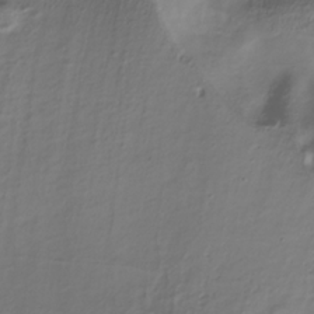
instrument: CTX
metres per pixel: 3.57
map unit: Hve
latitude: -30.9919
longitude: 90.1039
